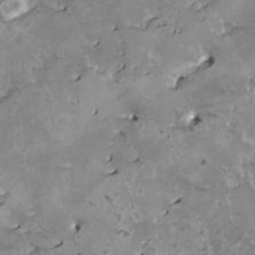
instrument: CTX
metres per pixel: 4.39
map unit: HNhu
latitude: 3.3859
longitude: 5.4265
